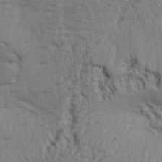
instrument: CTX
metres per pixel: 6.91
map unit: Aa
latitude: 32.6302
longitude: -135.7260
